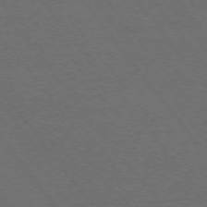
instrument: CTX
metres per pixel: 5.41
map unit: Ap
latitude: -75.6344
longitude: -75.0458
